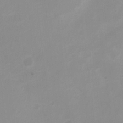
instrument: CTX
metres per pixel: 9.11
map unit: Ht
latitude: 2.8380
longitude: -22.9703
